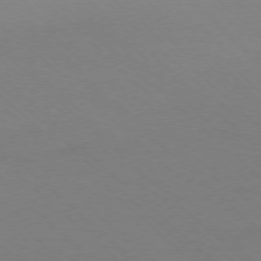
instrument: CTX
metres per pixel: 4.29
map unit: Ap
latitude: -76.2928
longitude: -77.3103
